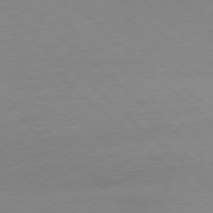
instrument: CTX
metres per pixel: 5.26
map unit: Ap
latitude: -78.1605
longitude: -70.6679
